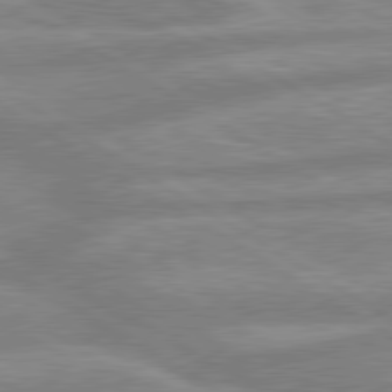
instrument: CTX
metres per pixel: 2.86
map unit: lApd
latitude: 80.0444
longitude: -165.4237
